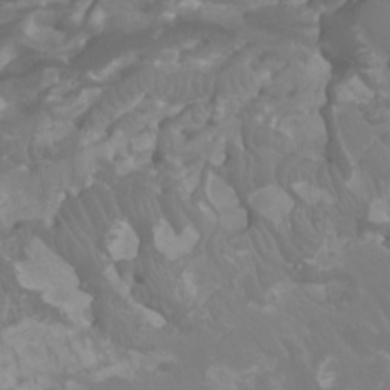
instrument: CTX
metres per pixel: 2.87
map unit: Ht
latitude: -0.8030
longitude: -18.3278
